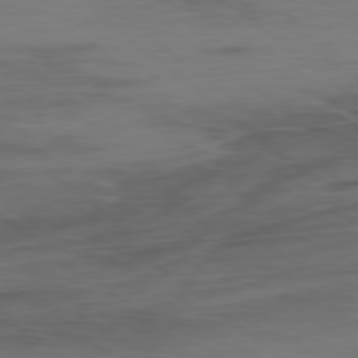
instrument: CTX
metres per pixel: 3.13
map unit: Ap
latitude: -80.0472
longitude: -69.0648
